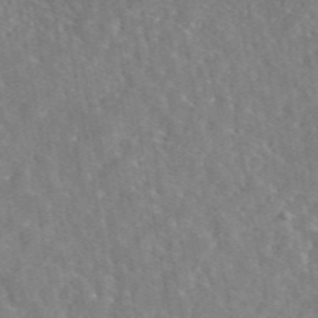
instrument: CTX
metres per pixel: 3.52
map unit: eAb
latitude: 45.5182
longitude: 116.6896
